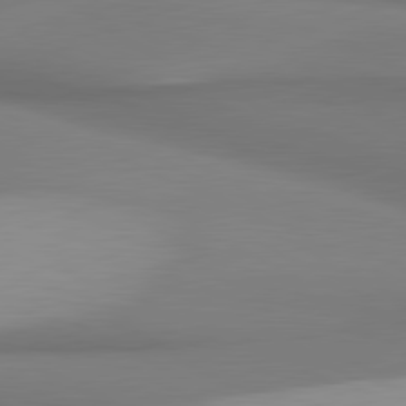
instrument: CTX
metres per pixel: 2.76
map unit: lApd
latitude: 81.0647
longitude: 174.2550
